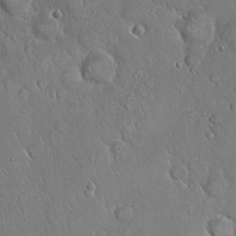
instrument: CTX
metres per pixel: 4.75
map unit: eHh
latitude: 21.6694
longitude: -58.7057
